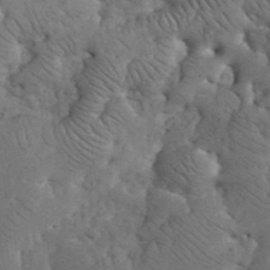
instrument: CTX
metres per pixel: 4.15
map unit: eHh
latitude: 36.1956
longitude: -67.1214
